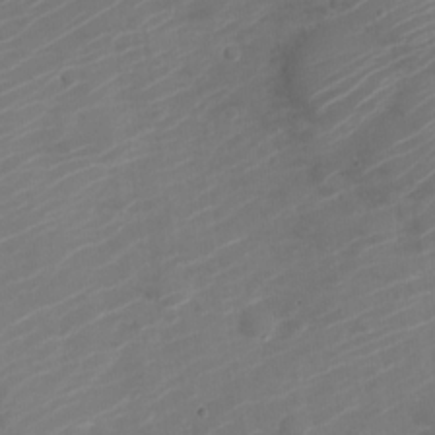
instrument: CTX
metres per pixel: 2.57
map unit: Nve
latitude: -21.0675
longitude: 106.4818
